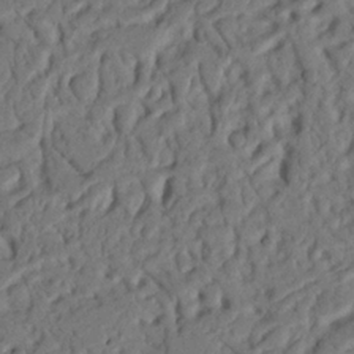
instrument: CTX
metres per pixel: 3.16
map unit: Nhu
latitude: 20.5357
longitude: -77.9528
